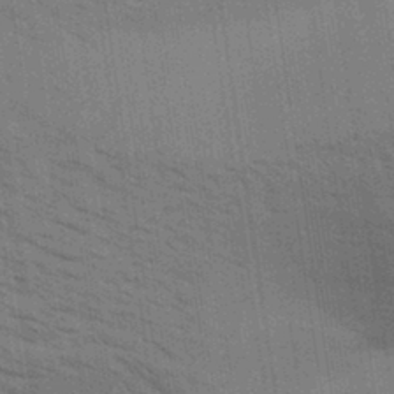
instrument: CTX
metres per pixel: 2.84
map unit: Aa
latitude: 32.3278
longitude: -139.8772
